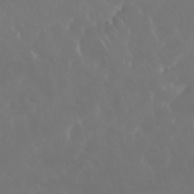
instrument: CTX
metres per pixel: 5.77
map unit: Nhu
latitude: 30.3657
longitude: -59.1025
